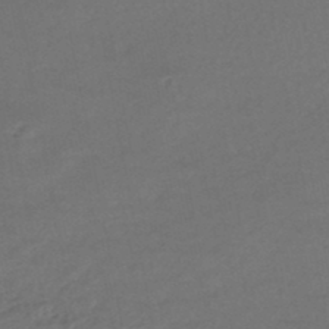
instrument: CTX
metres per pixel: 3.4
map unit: HNhu
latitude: -48.5952
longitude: 100.1227
